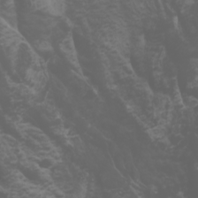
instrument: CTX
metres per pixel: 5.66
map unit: Htu
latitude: -0.9164
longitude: -77.0080
